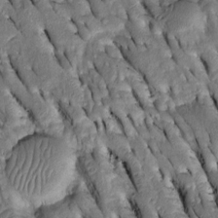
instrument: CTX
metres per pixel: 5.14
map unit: Htu
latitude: -2.0661
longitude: 150.7274
